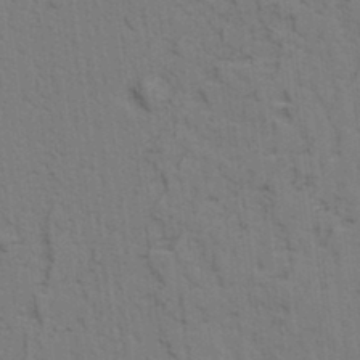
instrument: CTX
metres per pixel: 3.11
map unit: lAvf
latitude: 25.6693
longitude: -111.8206
